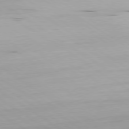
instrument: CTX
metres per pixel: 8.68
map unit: Ap
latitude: -80.0661
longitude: -62.5924
